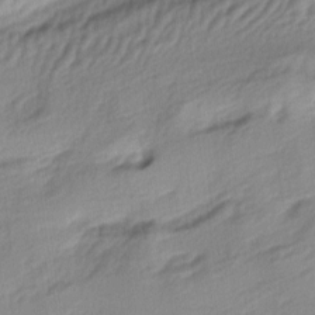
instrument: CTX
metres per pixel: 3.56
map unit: lAa
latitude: -4.7463
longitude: -123.7827
